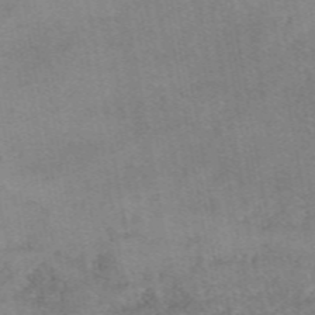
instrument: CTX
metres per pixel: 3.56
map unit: eAb
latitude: 49.5560
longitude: 105.5966
